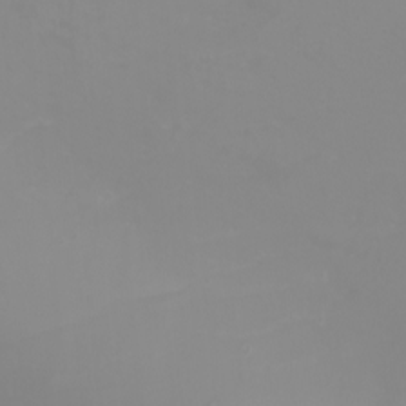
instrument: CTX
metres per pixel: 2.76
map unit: Nhu
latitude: -4.9730
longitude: -93.1214
